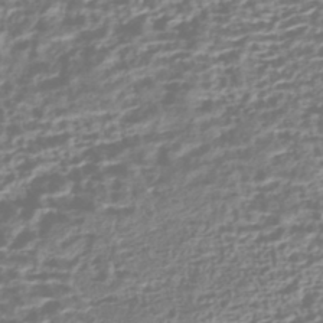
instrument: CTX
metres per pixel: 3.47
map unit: HNhu
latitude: -43.1998
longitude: 106.7275
